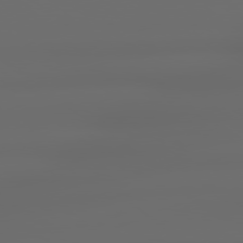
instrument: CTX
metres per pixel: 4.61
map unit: lApd
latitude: 79.0081
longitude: -135.7827
